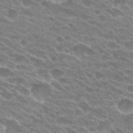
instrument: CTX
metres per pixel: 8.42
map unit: Hto
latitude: 26.1578
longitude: -42.2334
